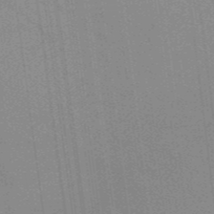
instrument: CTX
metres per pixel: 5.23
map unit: lHb
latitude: -48.3307
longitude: 73.5777
